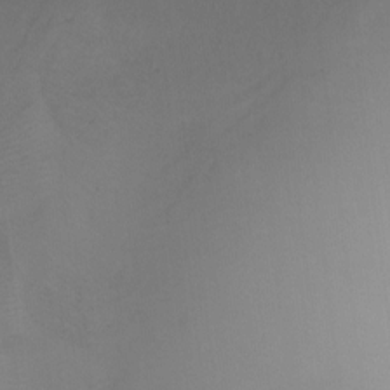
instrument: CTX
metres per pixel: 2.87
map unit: Nhu
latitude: -17.5966
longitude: -45.5749
